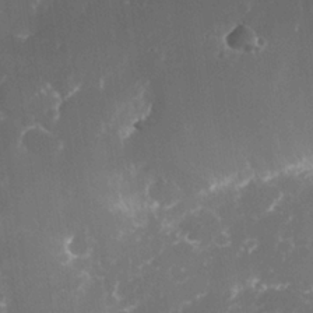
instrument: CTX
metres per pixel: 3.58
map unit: Nhe
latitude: -35.0297
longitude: -145.3293
